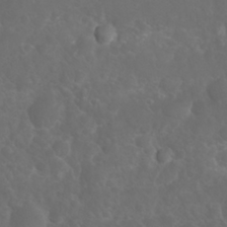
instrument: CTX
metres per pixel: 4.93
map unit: Nhu
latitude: 26.4979
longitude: -63.9717
